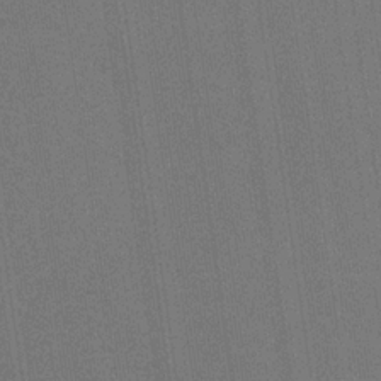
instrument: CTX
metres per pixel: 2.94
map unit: HNb
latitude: -32.1417
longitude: 57.5777
